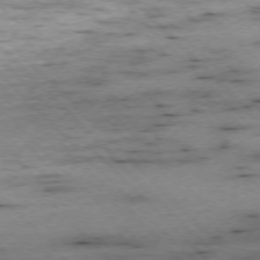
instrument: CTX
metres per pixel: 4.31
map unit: Ap
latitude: -76.7085
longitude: -87.1214
